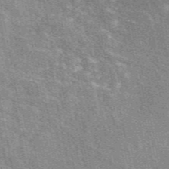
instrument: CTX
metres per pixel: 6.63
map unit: eAb
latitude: 49.0647
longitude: 114.8597
